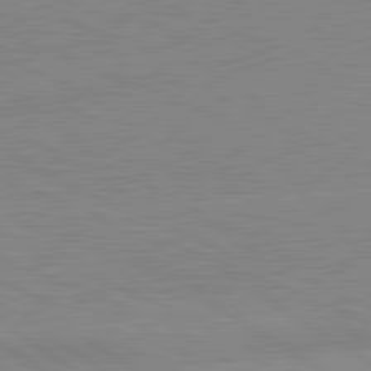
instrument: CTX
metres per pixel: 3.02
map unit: lApd
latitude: 81.5938
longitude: -157.8583
